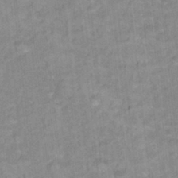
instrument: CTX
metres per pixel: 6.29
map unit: Hto
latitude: 16.4223
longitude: -35.1025
